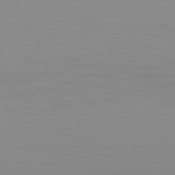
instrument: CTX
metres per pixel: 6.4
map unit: Hpe
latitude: 78.2712
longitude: -144.7057
